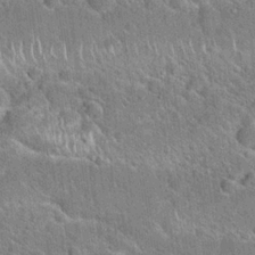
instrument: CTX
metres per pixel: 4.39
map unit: Hto
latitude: 20.4790
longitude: -51.2348
